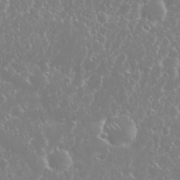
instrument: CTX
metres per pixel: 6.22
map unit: Nhu
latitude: 26.1011
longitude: -60.2333
